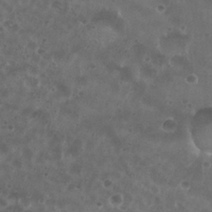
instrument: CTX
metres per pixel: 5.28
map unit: Nhu
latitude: 26.8002
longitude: -52.0822
